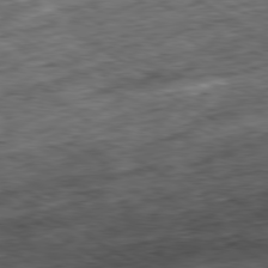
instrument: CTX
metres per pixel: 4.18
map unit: Hpe
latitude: -80.4062
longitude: 23.1809
